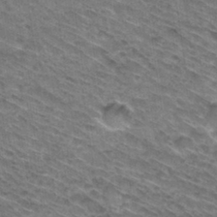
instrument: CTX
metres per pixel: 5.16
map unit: Hto
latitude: 31.3104
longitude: -46.6302
